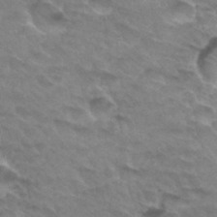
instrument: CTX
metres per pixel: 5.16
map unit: Hto
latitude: 33.2537
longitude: -46.8191
